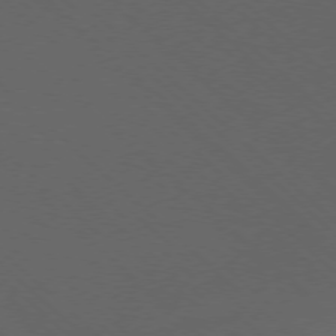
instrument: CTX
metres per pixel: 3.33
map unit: Ap
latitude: -77.9178
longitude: -68.4979
